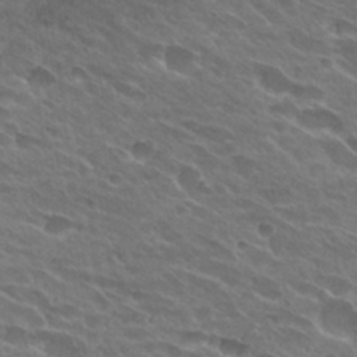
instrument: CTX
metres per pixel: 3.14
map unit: Hto
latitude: 27.5938
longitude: -42.4412
